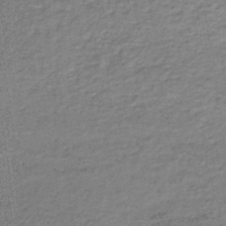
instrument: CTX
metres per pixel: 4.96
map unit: lHb
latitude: -34.7274
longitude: 63.0675
